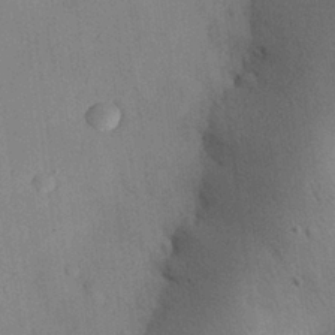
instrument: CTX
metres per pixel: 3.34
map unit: Nhu
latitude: 27.9150
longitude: -71.6127
